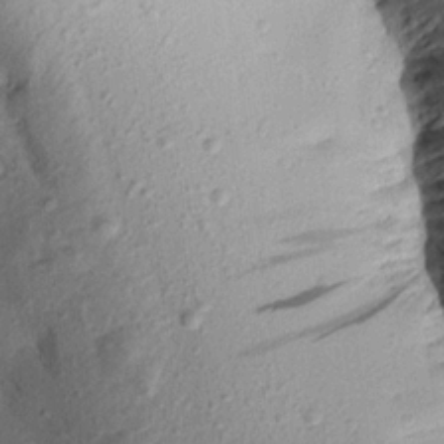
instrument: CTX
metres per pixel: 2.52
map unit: Aa
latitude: 16.4412
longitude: -146.7625
